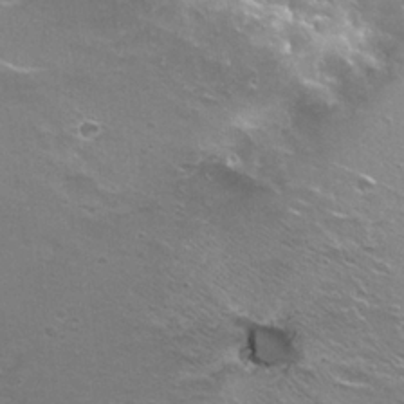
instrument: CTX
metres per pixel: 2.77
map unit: Hto
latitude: 22.5168
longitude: -31.4805
